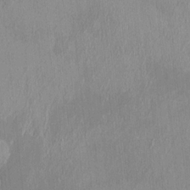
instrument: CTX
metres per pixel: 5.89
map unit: HNhu
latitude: 0.1389
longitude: -5.9528
